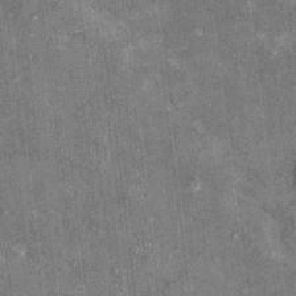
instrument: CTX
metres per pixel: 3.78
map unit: Hto
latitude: 10.5357
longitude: -36.3089
